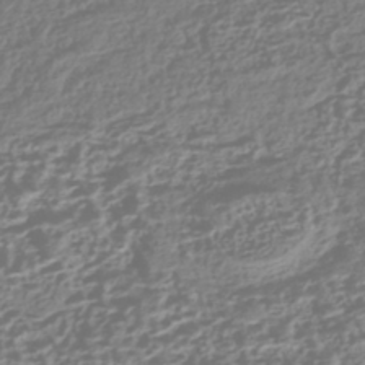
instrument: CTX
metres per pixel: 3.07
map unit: HNhu
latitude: -43.1620
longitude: 106.8030
